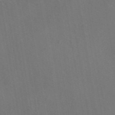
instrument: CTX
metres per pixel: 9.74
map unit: eAb
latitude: 46.7058
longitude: 109.2943
